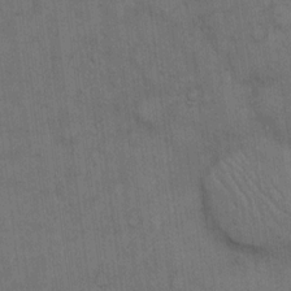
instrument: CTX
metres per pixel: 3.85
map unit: Hto
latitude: 15.1781
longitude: -61.2915
